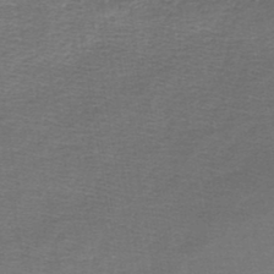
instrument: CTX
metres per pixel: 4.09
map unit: lHb
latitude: -45.2376
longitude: 57.5210
